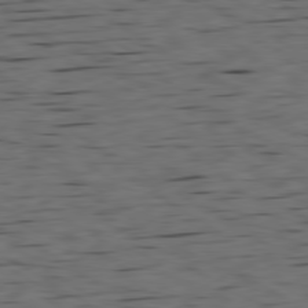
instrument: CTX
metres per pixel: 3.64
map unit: Ap
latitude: -80.0094
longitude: -100.3278
